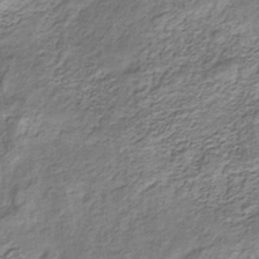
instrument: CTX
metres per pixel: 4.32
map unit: eHb
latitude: -30.5573
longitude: 69.5399
